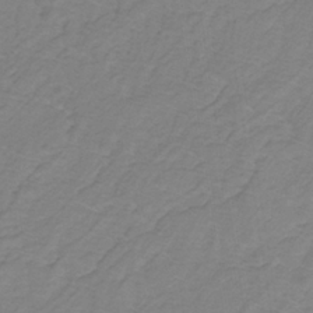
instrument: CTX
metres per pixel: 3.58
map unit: lHb
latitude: -31.2754
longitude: 65.4266
